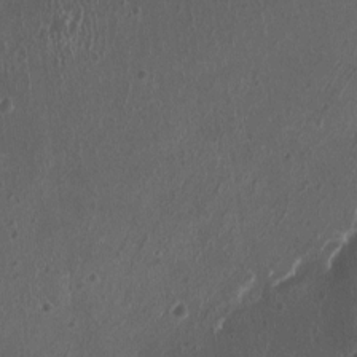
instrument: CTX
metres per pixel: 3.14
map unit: HNhu
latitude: 0.8380
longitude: 1.8612
